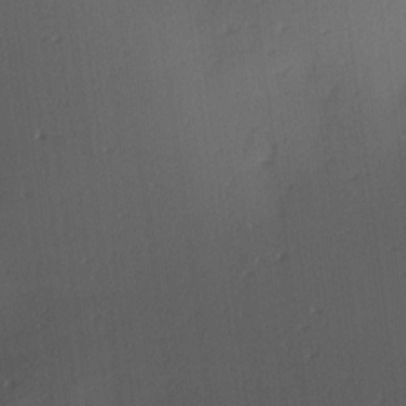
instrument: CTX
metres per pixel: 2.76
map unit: Hve
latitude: 13.1025
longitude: -90.4979
